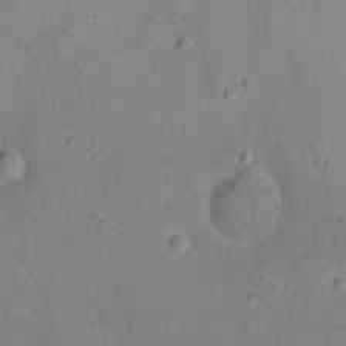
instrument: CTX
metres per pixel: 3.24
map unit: eHh
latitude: 20.7624
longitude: -62.1200
